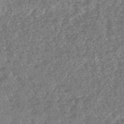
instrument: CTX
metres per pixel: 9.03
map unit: HNhu
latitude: -47.2943
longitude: 31.1809
